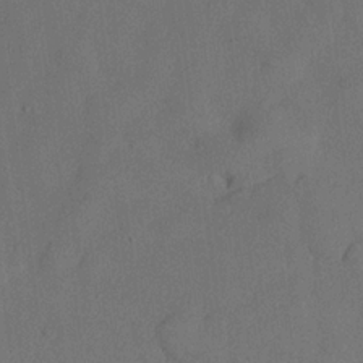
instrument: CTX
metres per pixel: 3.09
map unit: lHvf
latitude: 21.5749
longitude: 145.5210
